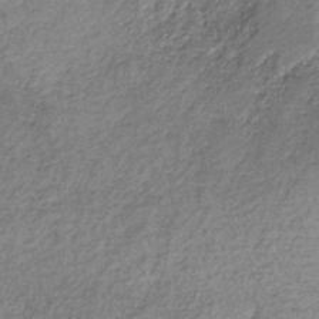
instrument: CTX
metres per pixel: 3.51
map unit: HNb
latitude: -33.0298
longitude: 59.0864
